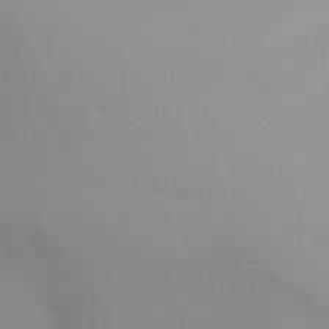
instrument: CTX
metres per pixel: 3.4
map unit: Ht
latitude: -4.9352
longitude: -24.6490
